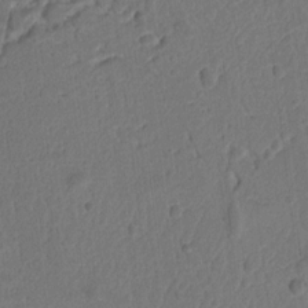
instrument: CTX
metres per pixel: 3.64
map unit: Ht
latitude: 9.9717
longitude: -75.0836
